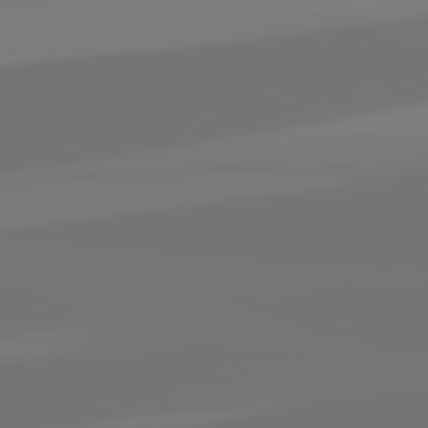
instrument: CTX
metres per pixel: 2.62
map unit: lApd
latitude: 82.3656
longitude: 154.5007
